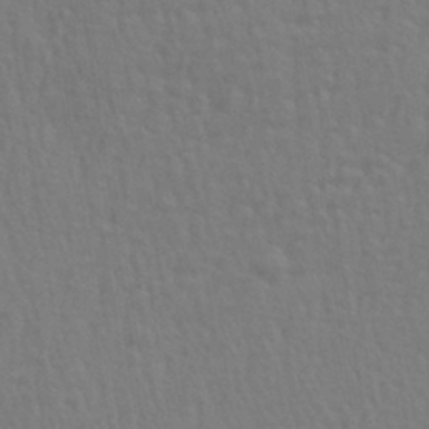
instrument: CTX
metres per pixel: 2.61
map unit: Aa
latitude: 28.6490
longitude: -139.8772
